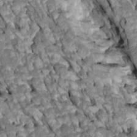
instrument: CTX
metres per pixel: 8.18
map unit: Htu
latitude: 1.1025
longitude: 145.1242
